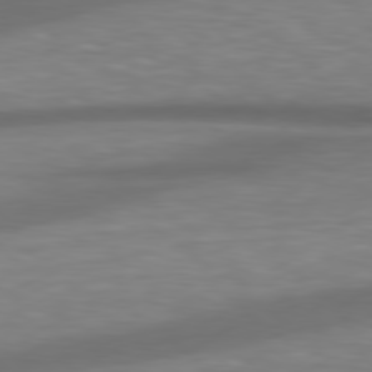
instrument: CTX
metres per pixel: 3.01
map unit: Hpe
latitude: 78.9892
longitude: -128.8002
